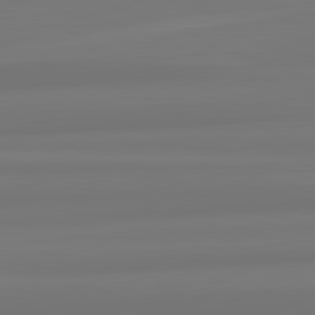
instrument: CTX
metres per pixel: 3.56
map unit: lApd
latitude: 82.3656
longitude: 175.2187
